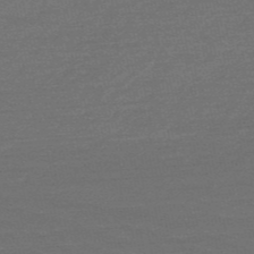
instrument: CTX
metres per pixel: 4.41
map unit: HNb
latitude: -53.3320
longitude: -43.3860
